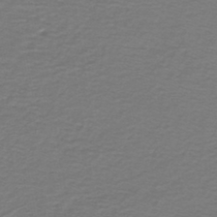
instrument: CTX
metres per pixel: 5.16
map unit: lHb
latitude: -42.7652
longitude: 56.5196
